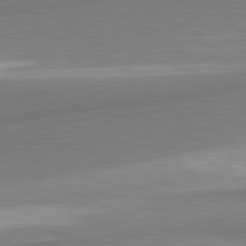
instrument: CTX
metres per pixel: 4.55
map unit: lApd
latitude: 81.2726
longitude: 165.2565
